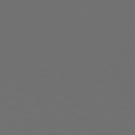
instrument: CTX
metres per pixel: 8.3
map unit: Hpe
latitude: 75.1970
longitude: -126.4601
